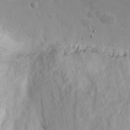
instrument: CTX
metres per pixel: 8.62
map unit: eHh
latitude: 19.3292
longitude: -72.5357
